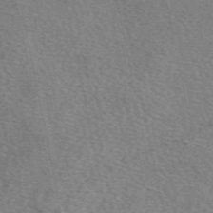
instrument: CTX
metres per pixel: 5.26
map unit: eAb
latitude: 50.6679
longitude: 115.8611
